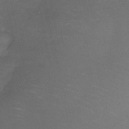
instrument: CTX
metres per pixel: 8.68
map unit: Nhe
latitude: -32.8030
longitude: -87.9906
